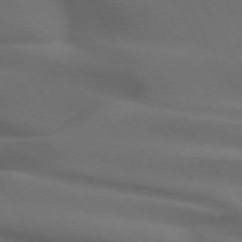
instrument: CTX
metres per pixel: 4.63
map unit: lApd
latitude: 72.1956
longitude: -50.9324
